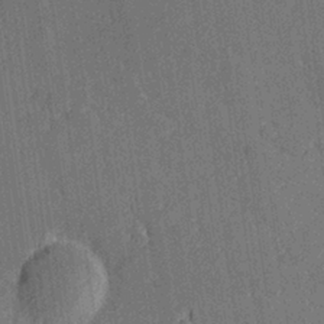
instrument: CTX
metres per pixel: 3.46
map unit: Hve
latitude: 27.4615
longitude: 144.2928
